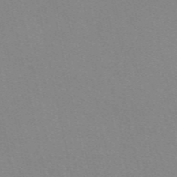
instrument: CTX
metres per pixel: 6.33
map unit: eAb
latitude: 50.3089
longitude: 108.0661
